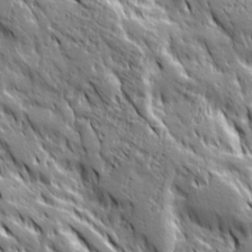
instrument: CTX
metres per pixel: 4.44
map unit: Ave
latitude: 20.4979
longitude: -134.9513
